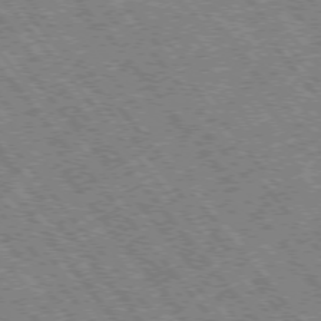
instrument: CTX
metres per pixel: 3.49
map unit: Hpe
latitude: -76.2550
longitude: -20.6491
